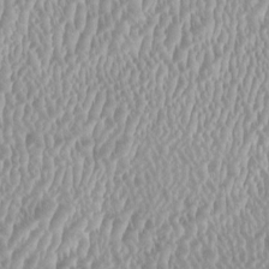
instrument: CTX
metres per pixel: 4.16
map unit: HNhu
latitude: -0.4818
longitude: -0.1955
